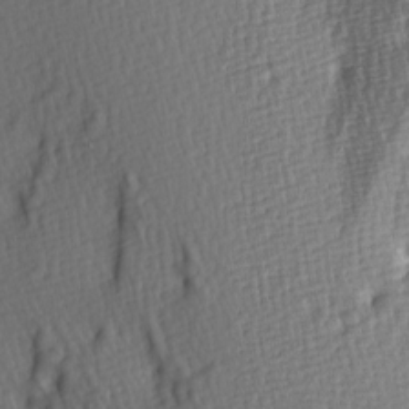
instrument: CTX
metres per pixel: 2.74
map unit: Hve
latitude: 2.6868
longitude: -120.7624
